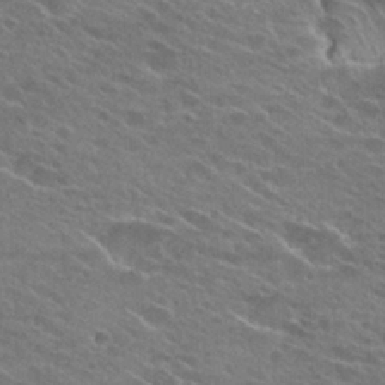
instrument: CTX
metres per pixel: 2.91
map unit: Hto
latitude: 25.7071
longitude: -43.9528
